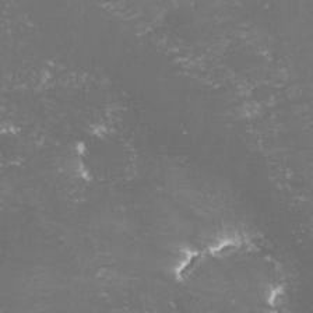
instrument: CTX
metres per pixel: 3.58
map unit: lHvf
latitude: -15.7856
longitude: -100.1200
